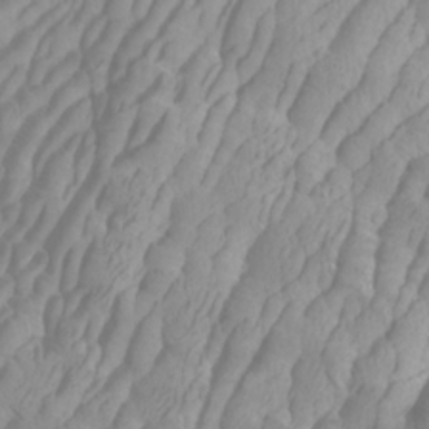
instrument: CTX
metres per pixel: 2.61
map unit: Htu
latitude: -5.8044
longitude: -76.2900
